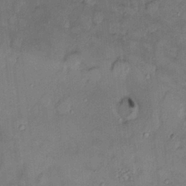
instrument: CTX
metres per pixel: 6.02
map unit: HNhu
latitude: 2.4601
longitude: 9.0675
